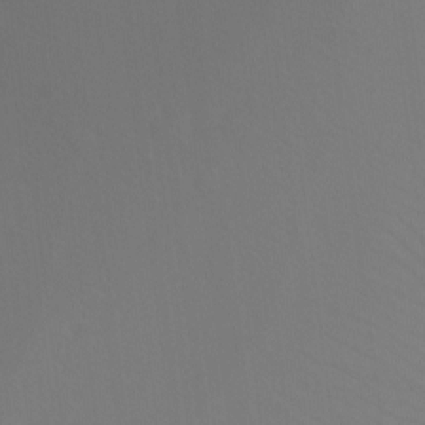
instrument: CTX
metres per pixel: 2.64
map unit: Ht
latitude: -10.3684
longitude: -34.9513
